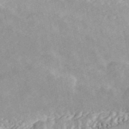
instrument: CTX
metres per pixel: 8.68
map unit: ANa
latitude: 44.1200
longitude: 46.3684
